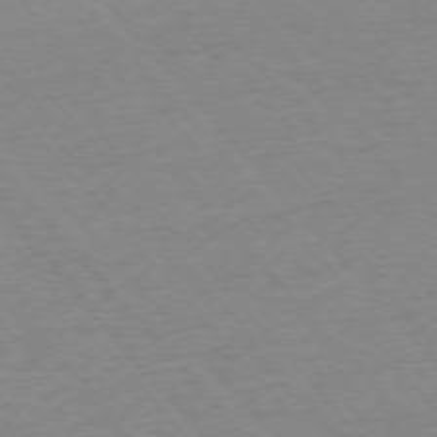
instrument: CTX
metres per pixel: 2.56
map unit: Ap
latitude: -76.2739
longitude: -94.4412
